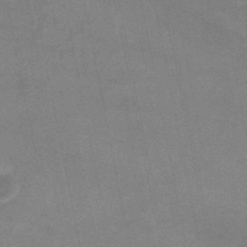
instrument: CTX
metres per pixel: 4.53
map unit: HNb
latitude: -45.2943
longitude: -36.1200
